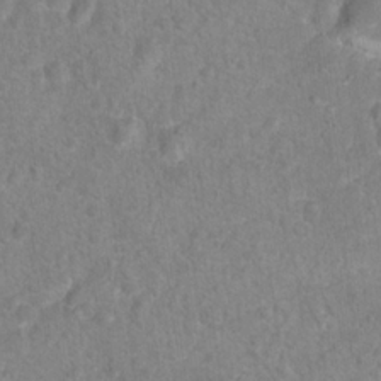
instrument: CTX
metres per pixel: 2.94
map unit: Hto
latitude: 16.5924
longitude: -41.5560
